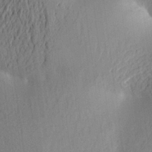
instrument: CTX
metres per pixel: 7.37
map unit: Aa
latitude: 24.0822
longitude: -149.8772
